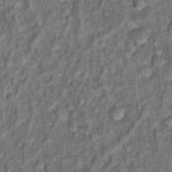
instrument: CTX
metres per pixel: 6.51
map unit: Hto
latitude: 14.2712
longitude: -34.7435
